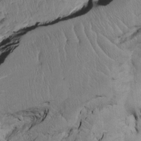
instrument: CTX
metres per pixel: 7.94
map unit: Htu
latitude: -5.0297
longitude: 156.6707
